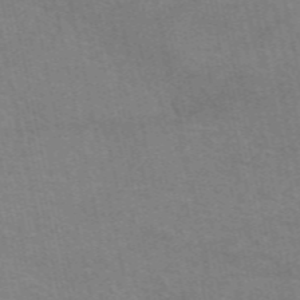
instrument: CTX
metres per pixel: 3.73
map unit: eAb
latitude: 51.3292
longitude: 108.3306
